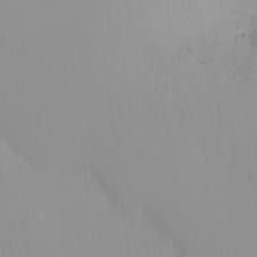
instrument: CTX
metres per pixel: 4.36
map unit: eHh
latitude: -1.3132
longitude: 20.2739
